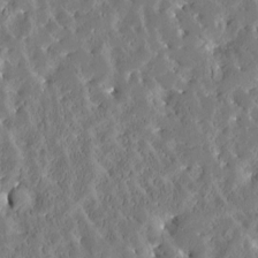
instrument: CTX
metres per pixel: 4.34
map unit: Htu
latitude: -3.7099
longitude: 174.6140
